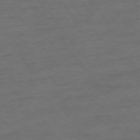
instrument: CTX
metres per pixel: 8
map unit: Ap
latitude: -75.9745
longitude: -84.7057
